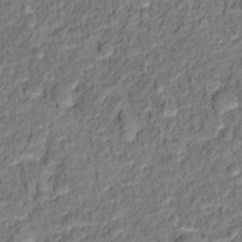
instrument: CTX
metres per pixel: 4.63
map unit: Hto
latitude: 12.4979
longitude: -38.1389
